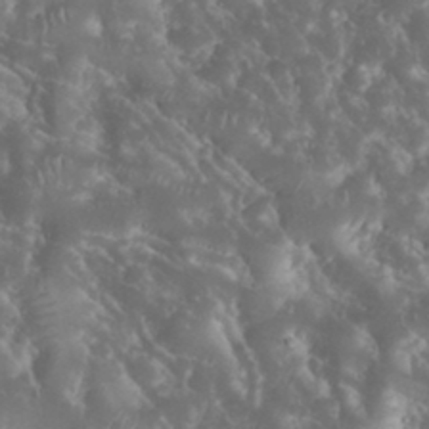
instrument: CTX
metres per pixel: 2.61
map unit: eHh
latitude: 34.5545
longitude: -63.0081
